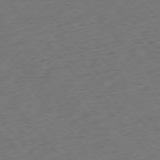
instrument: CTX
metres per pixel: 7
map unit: Ap
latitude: -76.1039
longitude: -80.8758
